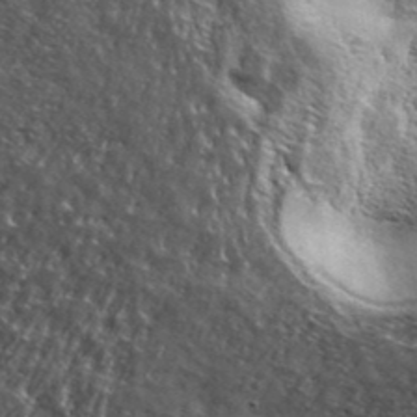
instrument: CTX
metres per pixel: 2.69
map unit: ANa
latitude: 39.6694
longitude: -90.4412
